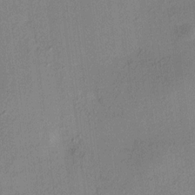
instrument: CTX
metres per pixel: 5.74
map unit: HNhu
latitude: 7.1781
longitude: 15.3510
